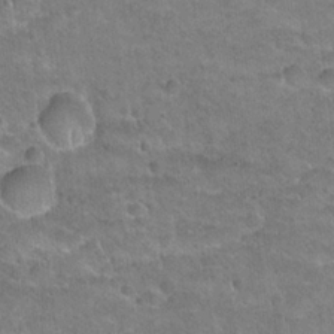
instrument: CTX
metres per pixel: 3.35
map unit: Hto
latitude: 21.1592
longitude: -49.3104
